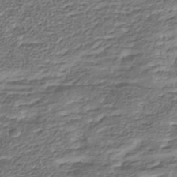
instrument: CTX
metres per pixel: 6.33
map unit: Nhu
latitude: -39.4266
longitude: -82.7246
